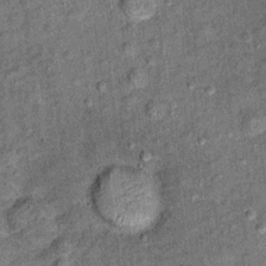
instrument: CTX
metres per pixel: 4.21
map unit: Ht
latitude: 11.1970
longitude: -38.8380
